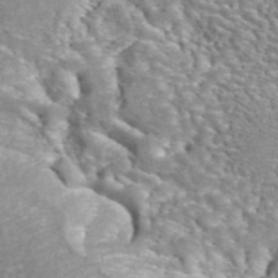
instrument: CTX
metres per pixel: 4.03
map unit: eAb
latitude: 42.7624
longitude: 105.5399
